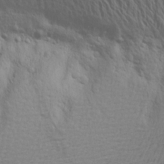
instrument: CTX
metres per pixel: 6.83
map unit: Aa
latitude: 16.8380
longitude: -144.6490
